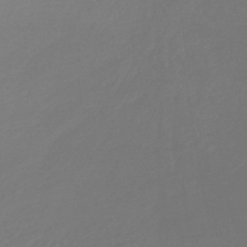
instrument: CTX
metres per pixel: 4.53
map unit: lHb
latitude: -38.5007
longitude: 63.1431
